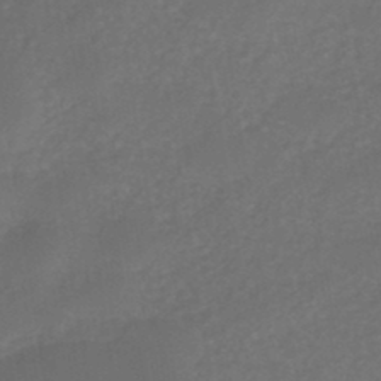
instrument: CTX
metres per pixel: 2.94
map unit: eHb
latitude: -46.2361
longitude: 85.1242
